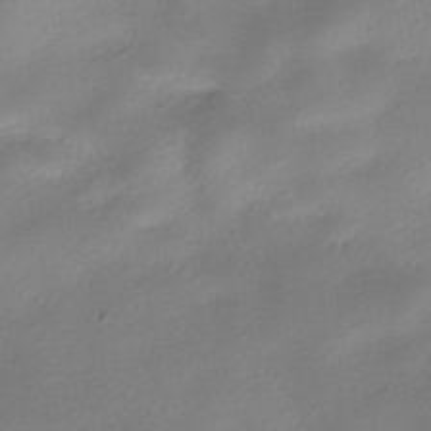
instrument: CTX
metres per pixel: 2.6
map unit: HNhu
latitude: -40.1228
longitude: 95.5966
